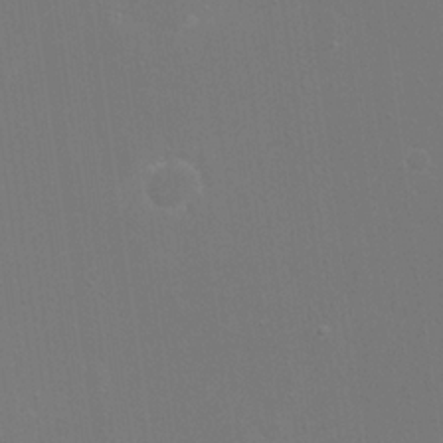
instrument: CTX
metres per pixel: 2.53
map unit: eHh
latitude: 19.7827
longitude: -69.5560
